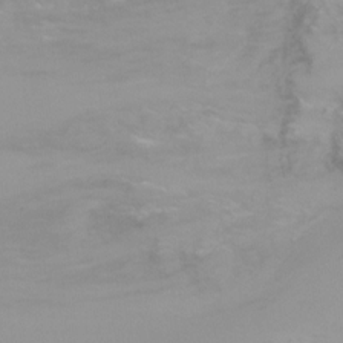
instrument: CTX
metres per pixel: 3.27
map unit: Ht
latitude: -2.8030
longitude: -27.2348
